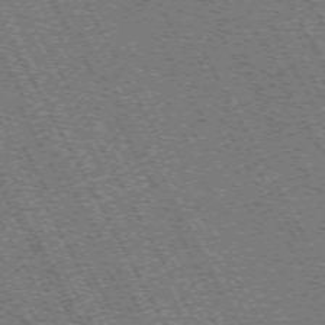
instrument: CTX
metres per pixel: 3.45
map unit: Hpe
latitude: -71.4077
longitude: 11.1620
